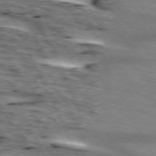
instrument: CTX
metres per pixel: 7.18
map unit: lApd
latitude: 73.7261
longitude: -54.4223
